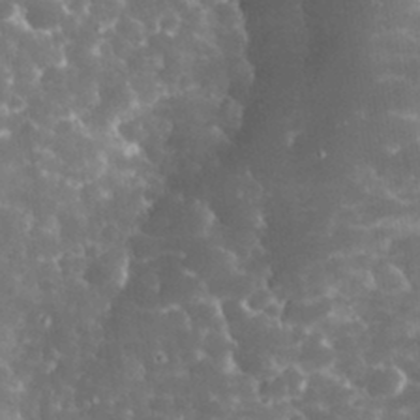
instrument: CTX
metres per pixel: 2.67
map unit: eHh
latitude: 33.8583
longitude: -63.5371
